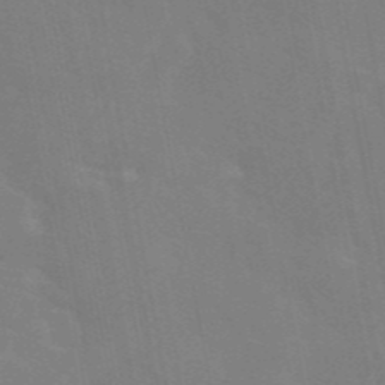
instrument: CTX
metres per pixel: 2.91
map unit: eAb
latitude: 45.3292
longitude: 121.8044
